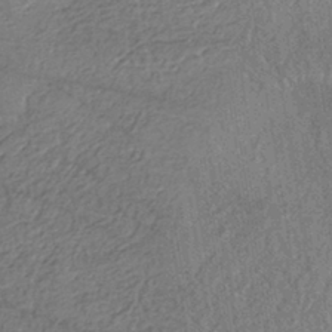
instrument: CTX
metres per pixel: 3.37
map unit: eHh
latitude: -42.6518
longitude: 117.6910
